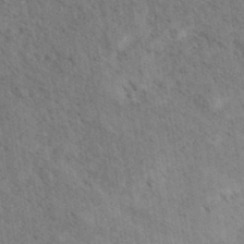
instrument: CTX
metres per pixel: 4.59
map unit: eHh
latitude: 36.7058
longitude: -138.5735
